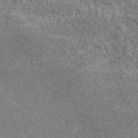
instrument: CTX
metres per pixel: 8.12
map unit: ANa
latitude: 45.6505
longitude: 45.1053
